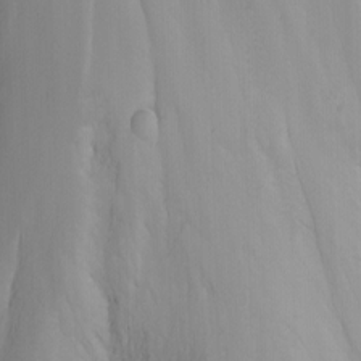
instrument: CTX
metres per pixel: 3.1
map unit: Nhu
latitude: -7.5966
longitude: -68.9324
